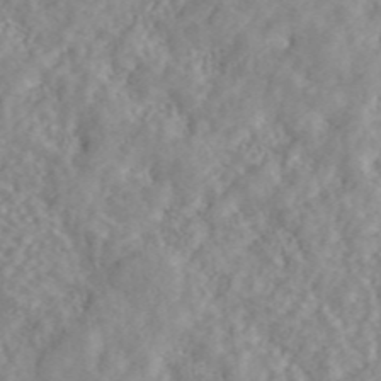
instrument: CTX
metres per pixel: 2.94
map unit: ANa
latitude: 45.9717
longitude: 49.9745
